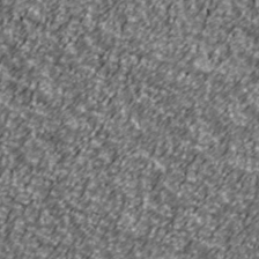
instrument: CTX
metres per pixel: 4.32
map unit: Ave
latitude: 41.5749
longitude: -113.7638
